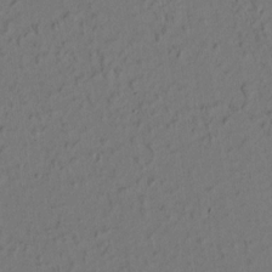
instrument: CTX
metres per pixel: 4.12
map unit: lAvf
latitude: 8.8380
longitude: 166.0661
